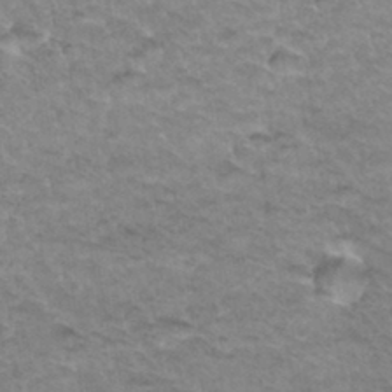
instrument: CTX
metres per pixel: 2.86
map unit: Hto
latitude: 34.4979
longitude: -47.9528
